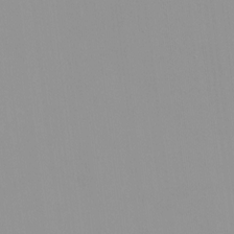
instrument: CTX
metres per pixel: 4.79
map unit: HNhu
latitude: -1.1054
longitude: -5.9528
